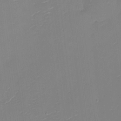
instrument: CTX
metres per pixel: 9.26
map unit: Nhu
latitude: -9.0297
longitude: -85.1214
